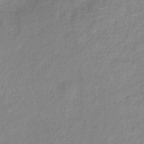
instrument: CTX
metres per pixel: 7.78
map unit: eHb
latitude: -36.3495
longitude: 74.8597
